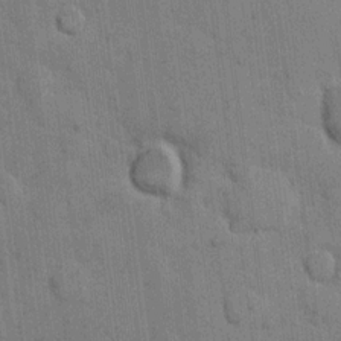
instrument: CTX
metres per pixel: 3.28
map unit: eHh
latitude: 11.3860
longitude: -66.4601
